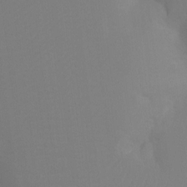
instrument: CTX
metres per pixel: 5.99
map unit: Ht
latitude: -9.6155
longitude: -33.7450
